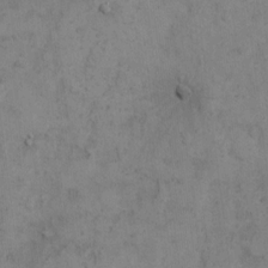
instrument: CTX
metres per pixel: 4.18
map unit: Hto
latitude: 8.3278
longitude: -59.2726
